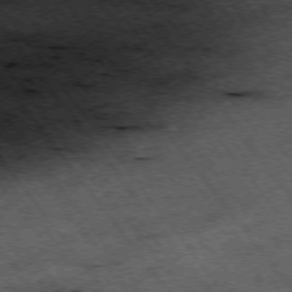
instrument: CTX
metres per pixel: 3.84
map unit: Hpe
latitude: -75.6722
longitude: -18.9702
